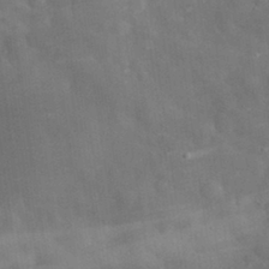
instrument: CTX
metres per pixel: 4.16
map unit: eHh
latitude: 30.7813
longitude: -72.3846
